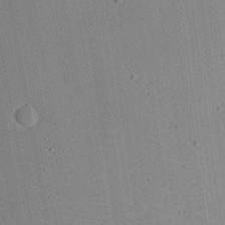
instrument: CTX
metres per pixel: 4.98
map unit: Nhu
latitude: 24.3278
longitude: -73.0270
